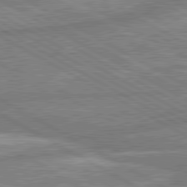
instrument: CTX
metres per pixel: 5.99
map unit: lApd
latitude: 80.3089
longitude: -171.5560
